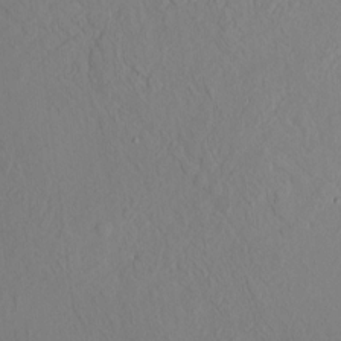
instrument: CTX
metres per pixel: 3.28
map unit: HNhu
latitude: 11.2159
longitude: 23.9367
